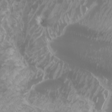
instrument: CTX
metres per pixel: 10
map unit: Htu
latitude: -7.0675
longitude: -74.4412
